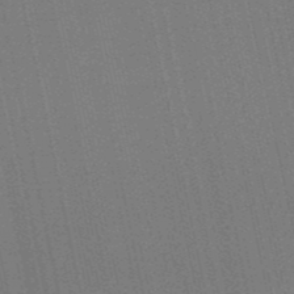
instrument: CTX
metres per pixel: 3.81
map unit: lHb
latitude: -50.8786
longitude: 79.8233
